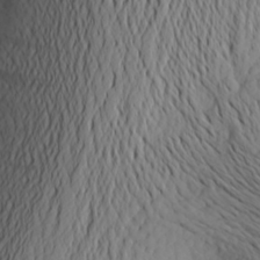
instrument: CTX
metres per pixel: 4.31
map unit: Aa
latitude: 26.1578
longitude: -146.7436
